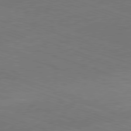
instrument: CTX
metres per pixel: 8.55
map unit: Ap
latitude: -81.6722
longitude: -73.4616
